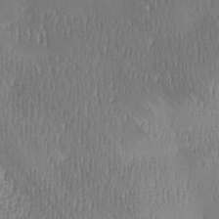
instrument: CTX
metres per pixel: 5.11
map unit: lAa
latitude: -8.5763
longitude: -125.1025
